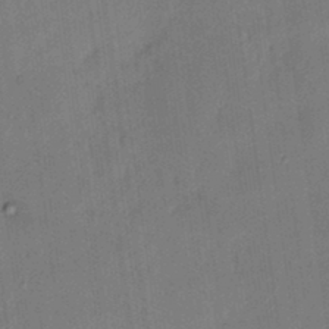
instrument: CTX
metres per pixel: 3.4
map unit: HNhu
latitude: 5.2348
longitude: 12.5385
